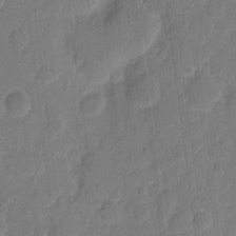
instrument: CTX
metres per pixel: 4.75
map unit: eHh
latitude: 9.9717
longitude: -66.6301
